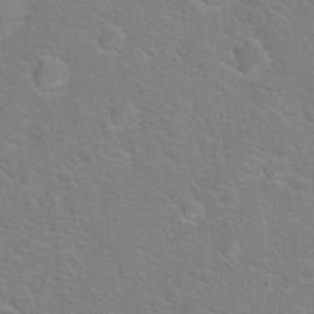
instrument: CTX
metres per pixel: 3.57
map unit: Hto
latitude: 19.4048
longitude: -44.1766
